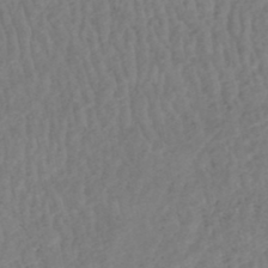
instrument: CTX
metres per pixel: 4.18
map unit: HNhu
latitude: -48.7275
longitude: 97.3132
